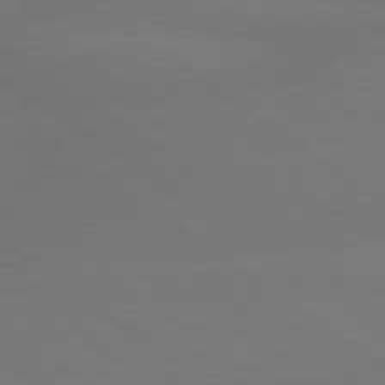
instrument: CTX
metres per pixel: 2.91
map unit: lApd
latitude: 79.4238
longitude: -151.2915
